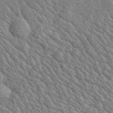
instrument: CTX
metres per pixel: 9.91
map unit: lHvf
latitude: 37.2159
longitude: -89.7450
